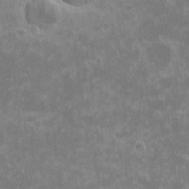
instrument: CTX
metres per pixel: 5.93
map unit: eHh
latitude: -0.9920
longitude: -84.9892
